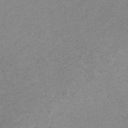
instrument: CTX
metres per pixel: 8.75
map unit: HNb
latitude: -34.2550
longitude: 58.7463
